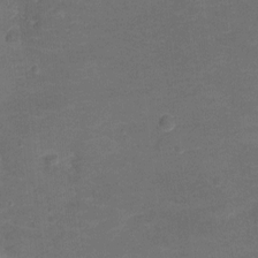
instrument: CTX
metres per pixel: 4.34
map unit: Hto
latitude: -0.6519
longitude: -34.5734
